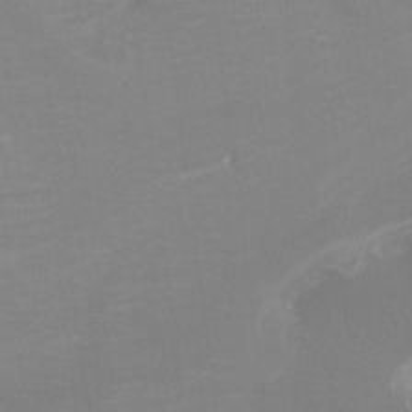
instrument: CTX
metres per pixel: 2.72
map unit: Htu
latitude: -12.9542
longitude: -49.1025
